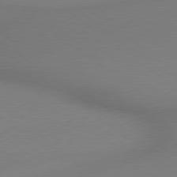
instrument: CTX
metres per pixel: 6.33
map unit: lApd
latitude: 78.9325
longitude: 179.1809
